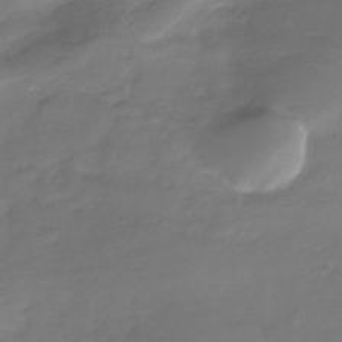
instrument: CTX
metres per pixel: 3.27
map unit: Nhe
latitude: -32.8030
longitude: -92.3656
